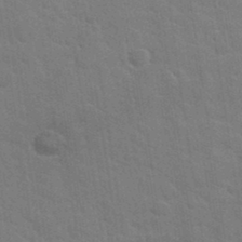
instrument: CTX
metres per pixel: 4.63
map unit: Hto
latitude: 35.0647
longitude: -51.8961
